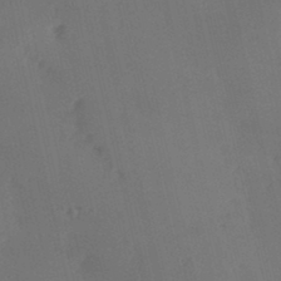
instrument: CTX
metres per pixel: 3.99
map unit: Hve
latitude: 14.3090
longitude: -90.8380
